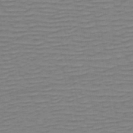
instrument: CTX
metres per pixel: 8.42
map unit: HNb
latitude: -53.9745
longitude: -44.5923
